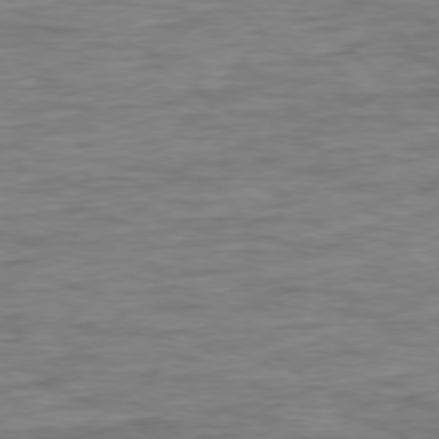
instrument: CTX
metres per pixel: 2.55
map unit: Ap
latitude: -78.7841
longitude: -87.3293
